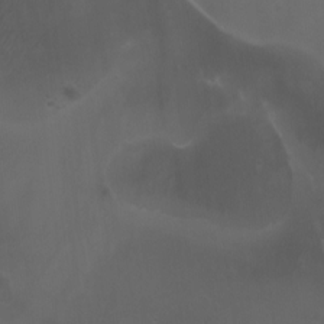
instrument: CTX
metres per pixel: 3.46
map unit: Htu
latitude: -4.9163
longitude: -88.0444
